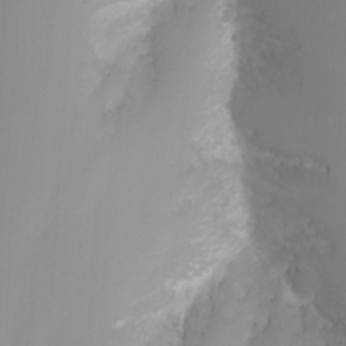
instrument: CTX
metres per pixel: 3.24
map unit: Nhu
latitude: -4.9163
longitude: -74.4790
